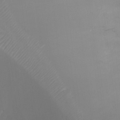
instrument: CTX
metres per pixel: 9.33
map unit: Ht
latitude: -17.1054
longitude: -41.3670
